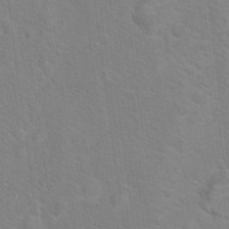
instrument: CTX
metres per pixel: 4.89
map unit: Hto
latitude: 19.0458
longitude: -44.1955
